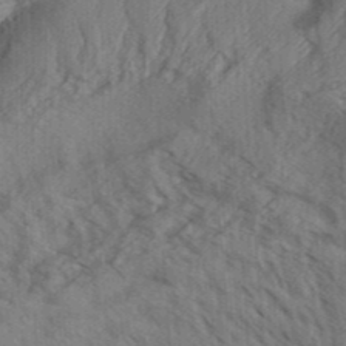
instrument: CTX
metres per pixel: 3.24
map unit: Aa
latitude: 31.7450
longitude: -138.7624
